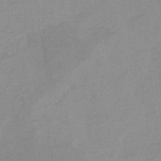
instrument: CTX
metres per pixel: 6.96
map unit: HNb
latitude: -31.6344
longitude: 62.5007
